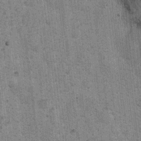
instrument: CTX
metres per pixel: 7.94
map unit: Ht
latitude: 8.2334
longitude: -36.7624
